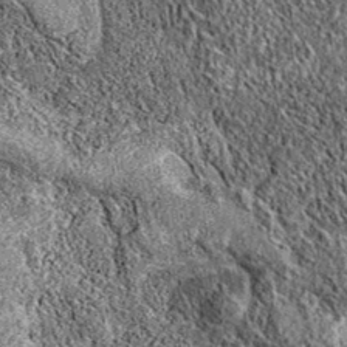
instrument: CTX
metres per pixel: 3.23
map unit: eAb
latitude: 36.3467
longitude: 111.4454
